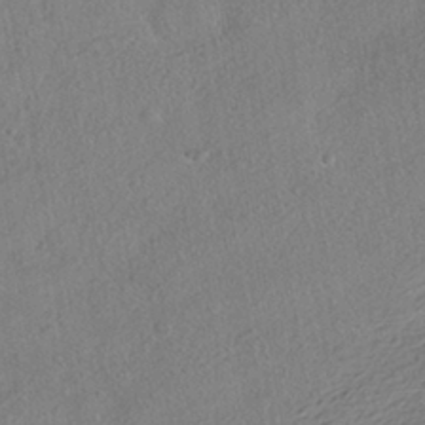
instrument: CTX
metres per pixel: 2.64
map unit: HNhu
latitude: -42.1605
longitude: 105.6722
